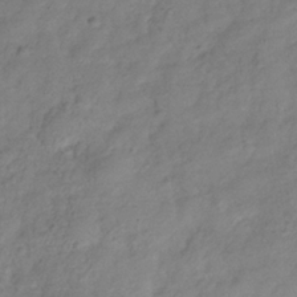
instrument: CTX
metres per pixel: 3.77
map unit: Hve
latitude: -32.5007
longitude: 90.0472
